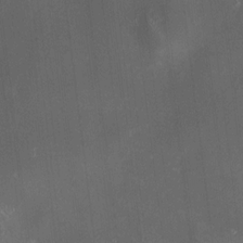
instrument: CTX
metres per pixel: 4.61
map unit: HNhu
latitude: 8.7813
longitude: 13.2187
